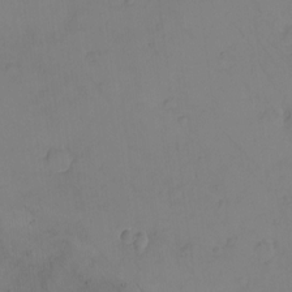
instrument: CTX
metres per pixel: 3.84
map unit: eHh
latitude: -9.2187
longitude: -67.1781
